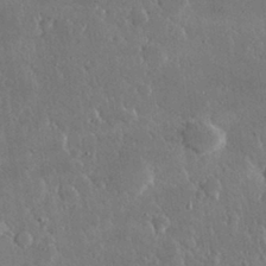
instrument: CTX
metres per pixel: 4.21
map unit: lHvf
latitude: 30.6491
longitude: -92.8191
